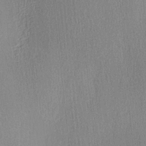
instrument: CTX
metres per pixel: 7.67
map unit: Ave
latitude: 3.2915
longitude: -111.7639
